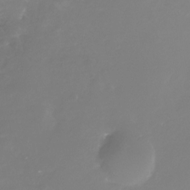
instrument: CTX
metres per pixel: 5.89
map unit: Nhu
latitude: -29.4832
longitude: -77.1592
